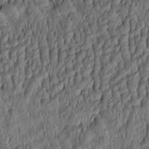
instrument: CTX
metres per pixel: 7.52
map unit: eHh
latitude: -1.1432
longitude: 15.6911
